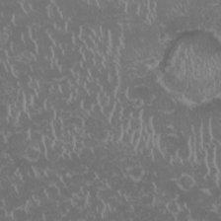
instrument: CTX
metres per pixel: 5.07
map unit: HNhu
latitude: -1.6155
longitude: 10.7841
